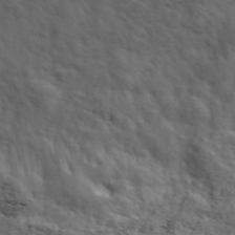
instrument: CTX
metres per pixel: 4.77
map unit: ANa
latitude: 44.2144
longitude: -85.0836
